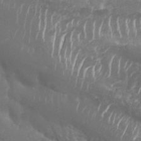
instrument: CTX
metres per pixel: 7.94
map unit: Nhu
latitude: 25.8772
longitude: -61.2915
